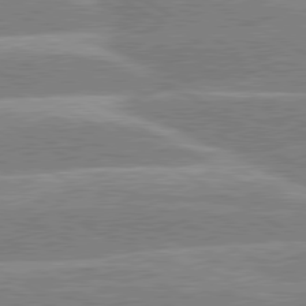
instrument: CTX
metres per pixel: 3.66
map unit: lApd
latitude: 80.1956
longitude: -131.9906
